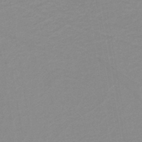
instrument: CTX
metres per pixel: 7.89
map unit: lHb
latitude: -40.2739
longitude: 52.5384
